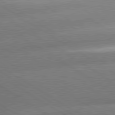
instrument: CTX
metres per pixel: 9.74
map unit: lApd
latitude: 80.0822
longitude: -154.5924
